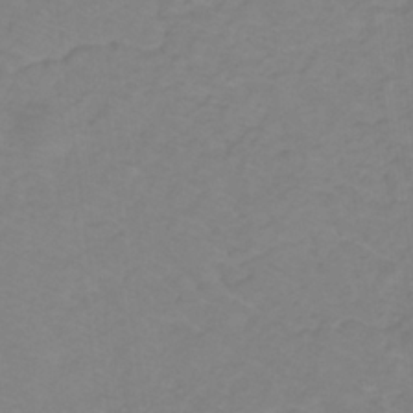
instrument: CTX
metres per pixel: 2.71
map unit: lHb
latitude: -31.2565
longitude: 64.6141
